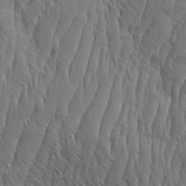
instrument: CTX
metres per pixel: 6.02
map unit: Aa
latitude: 8.2901
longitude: -130.1389
